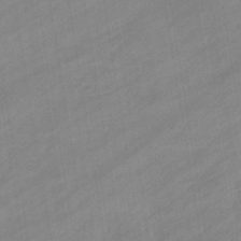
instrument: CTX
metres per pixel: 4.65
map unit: eHb
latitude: -37.8611
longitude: 79.7099
